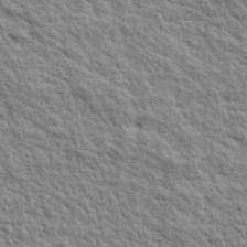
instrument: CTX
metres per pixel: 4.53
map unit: lHvf
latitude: 39.0836
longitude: -89.4994
